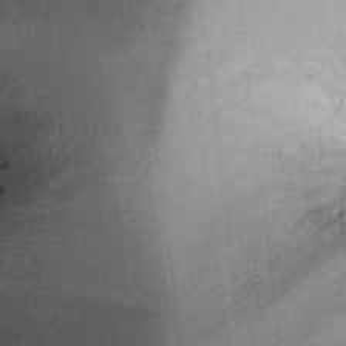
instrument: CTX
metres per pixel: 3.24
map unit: Ht
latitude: -5.6722
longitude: -36.1578
